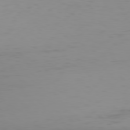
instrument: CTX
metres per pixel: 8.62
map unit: Hpe
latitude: 78.1011
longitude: -144.5734
